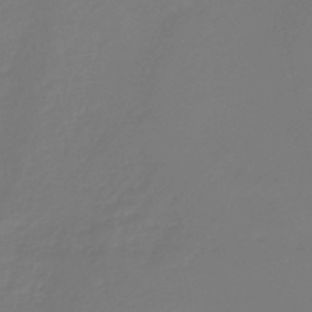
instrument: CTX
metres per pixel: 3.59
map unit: HNb
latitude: -46.5007
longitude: 55.0864
